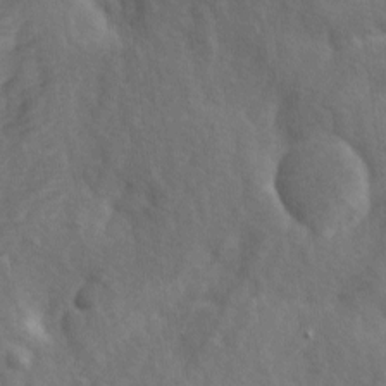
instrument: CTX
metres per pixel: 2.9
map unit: Ave
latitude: 0.5357
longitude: -112.0633
